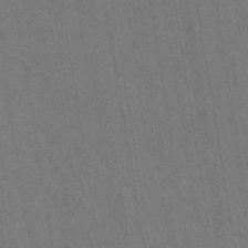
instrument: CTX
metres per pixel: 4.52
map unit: eHh
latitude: -39.2376
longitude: -26.6113
